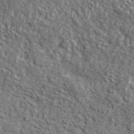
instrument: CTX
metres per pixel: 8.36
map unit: lHvf
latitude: 42.4790
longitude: -88.9514
